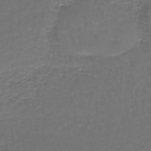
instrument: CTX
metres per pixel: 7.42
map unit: lHb
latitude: -43.9556
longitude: 58.6896
